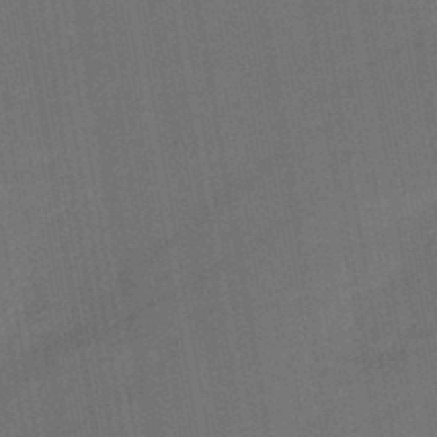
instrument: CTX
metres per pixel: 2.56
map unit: lHb
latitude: -43.9367
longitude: 63.0675
